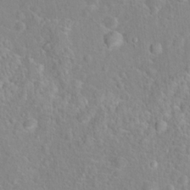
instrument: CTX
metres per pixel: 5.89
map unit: Hto
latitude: 16.4601
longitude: -42.0633
